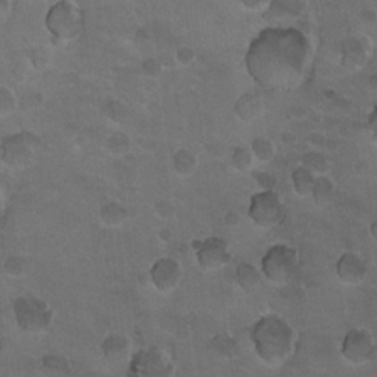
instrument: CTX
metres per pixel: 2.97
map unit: Hto
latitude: 19.6127
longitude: -32.3845
